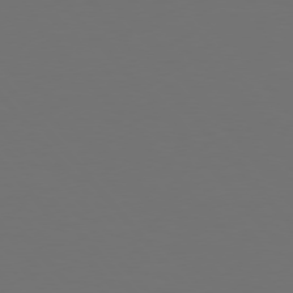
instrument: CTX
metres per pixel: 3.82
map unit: Hpe
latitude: 76.4979
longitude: -169.5560
